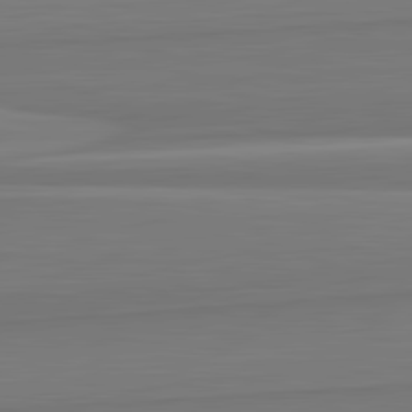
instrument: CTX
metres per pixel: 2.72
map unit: lApd
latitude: 82.5167
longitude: 168.9730
